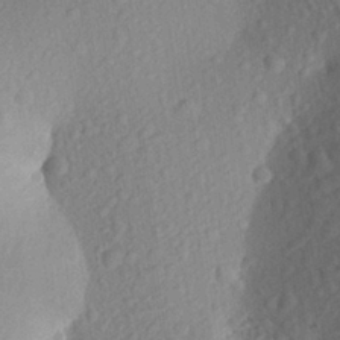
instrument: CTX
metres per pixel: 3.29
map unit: Aa
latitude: 26.2145
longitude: -146.5546
